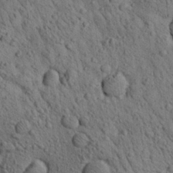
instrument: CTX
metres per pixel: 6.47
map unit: Aa
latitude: 23.1592
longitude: -139.0458
